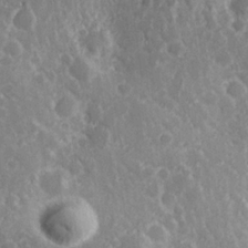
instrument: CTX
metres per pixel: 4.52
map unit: Hve
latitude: 24.9513
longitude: 146.3873
